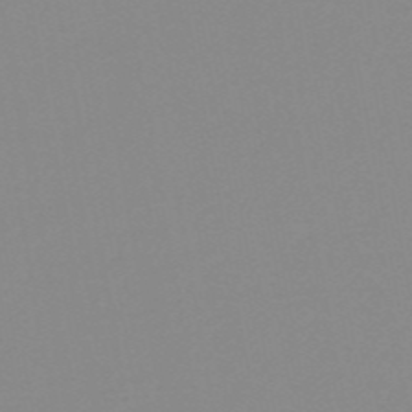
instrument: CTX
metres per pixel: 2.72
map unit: HNb
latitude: -54.0850
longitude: -49.4048
